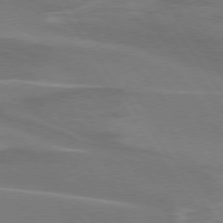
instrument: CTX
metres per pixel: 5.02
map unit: lApd
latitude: 75.1214
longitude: -61.8772
